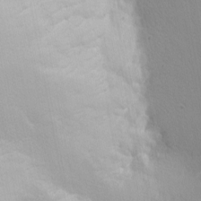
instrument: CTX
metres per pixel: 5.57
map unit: eHh
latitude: -2.6518
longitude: -81.1403
